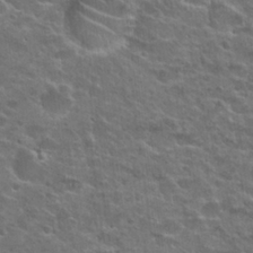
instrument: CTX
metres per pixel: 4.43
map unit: Nhu
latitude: 25.6504
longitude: -50.6868
